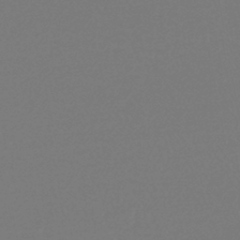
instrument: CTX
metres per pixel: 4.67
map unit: lHb
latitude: -43.4265
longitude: 76.0094
